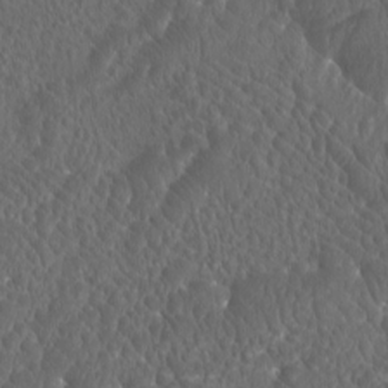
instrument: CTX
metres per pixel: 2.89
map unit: Htu
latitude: -10.9542
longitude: -73.5560
